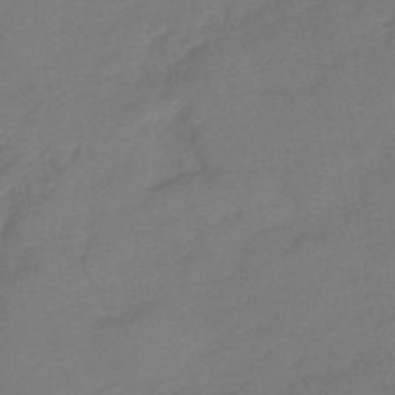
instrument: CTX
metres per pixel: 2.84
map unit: eHb
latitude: -41.6344
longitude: 84.4440
